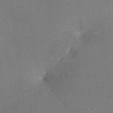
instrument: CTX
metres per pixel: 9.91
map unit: HNhu
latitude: 6.6679
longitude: -3.5182
